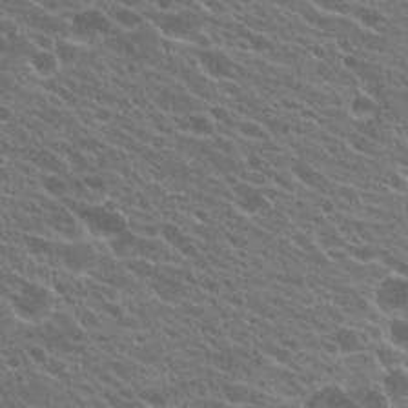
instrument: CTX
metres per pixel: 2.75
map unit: Hto
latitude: 22.5546
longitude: -38.1578
